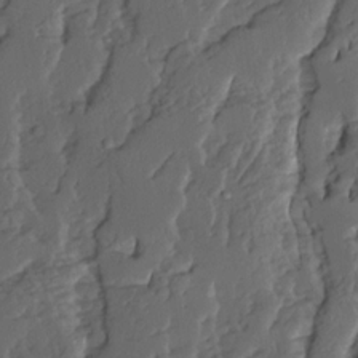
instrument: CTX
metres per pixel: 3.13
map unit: Ave
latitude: 14.1767
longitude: -136.1578
